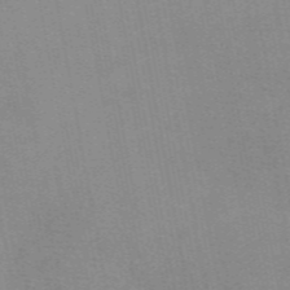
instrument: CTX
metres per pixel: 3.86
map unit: eAb
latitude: 49.1214
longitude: 105.1809
